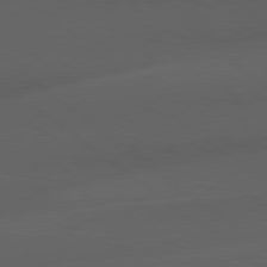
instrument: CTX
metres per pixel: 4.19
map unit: Hpe
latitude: 78.9892
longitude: -162.7625
